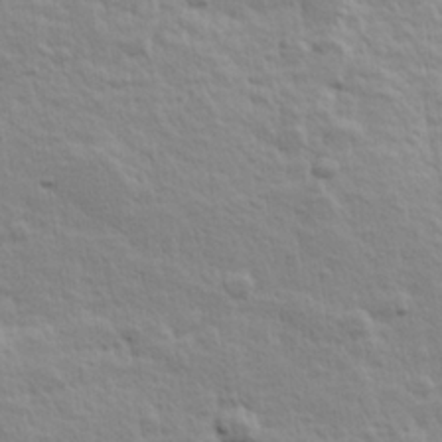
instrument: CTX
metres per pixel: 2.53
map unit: Hve
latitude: 24.6490
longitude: 144.5952
